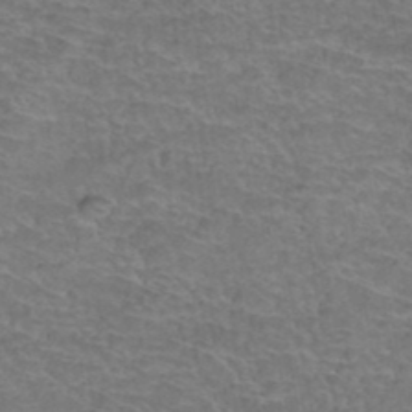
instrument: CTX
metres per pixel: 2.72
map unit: Hto
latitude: 37.6694
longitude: -42.2712
